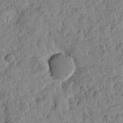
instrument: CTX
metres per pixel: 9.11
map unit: Htu
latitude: -2.2172
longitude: 179.3698
